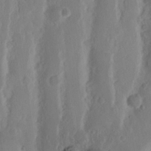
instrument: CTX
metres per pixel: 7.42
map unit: Nhu
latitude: 16.1011
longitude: -73.8773
